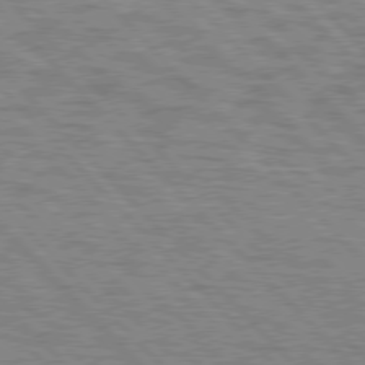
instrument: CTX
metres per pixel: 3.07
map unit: lApd
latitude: 77.0269
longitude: -72.1200
